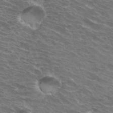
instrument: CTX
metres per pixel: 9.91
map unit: Hto
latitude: 33.4426
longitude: -43.5371
